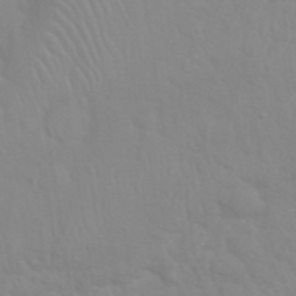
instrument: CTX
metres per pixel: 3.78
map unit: Nhu
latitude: 26.5168
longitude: -61.5938
